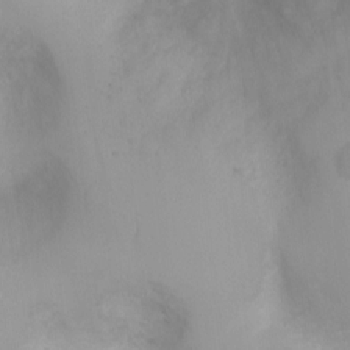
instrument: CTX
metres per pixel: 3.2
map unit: Ht
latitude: -4.3495
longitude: -29.1781
